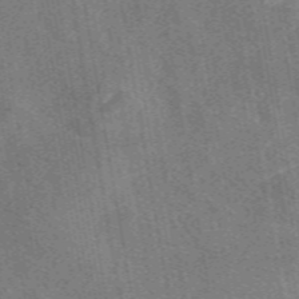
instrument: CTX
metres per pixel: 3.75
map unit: eAb
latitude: 49.7639
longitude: 116.0283
